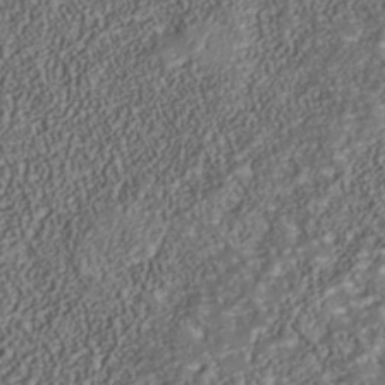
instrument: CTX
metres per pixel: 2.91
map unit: Nhu
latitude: -39.3321
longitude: -85.5560
